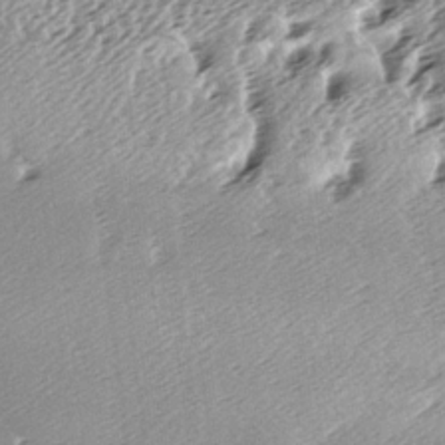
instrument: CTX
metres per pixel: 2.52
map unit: lAa
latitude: -6.5385
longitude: -124.6113
